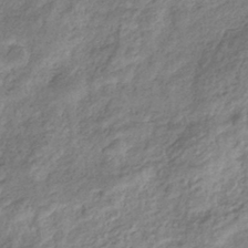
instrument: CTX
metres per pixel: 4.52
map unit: eHb
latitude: -38.0850
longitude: 80.6708
